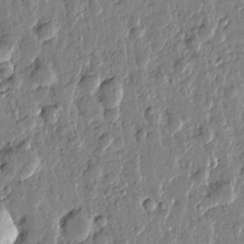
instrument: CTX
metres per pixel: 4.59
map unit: Htu
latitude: -0.4251
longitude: -178.3090
